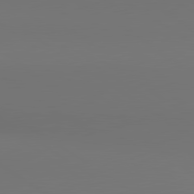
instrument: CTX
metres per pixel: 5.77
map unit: lApd
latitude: 80.9325
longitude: 152.7274
